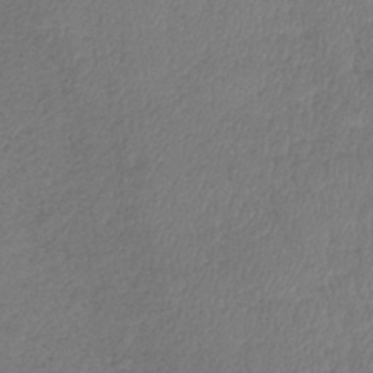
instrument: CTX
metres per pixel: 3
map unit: lHb
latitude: -38.8597
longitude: 73.5588
